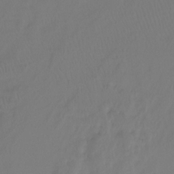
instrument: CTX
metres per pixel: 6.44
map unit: Ht
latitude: -15.6344
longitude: -49.2915
